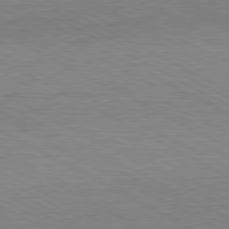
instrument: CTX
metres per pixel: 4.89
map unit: Hpe
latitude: -81.2187
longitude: 17.5022
